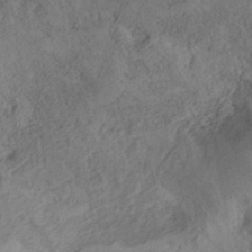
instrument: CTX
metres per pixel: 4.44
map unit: ANa
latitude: 36.1956
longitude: 13.0109
